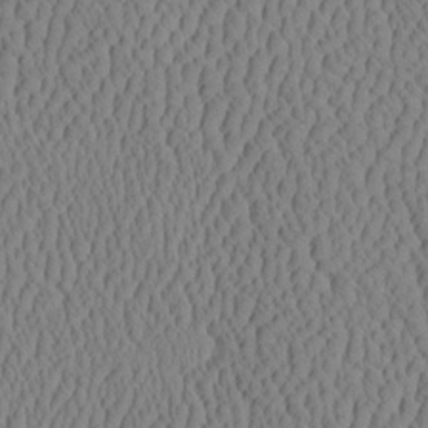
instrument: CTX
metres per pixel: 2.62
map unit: eHh
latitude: -3.6154
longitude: 15.4455
